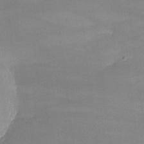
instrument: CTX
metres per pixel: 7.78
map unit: lHvf
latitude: -9.6911
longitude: -101.2348
